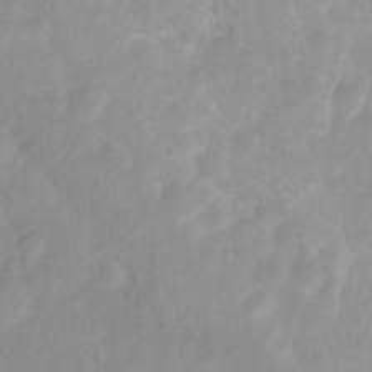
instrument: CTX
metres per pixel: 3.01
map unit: Ht
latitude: 3.5938
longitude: -27.7072
